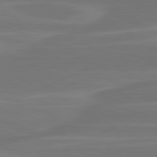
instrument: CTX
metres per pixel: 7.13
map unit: lApd
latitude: 81.6127
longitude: -135.9906
